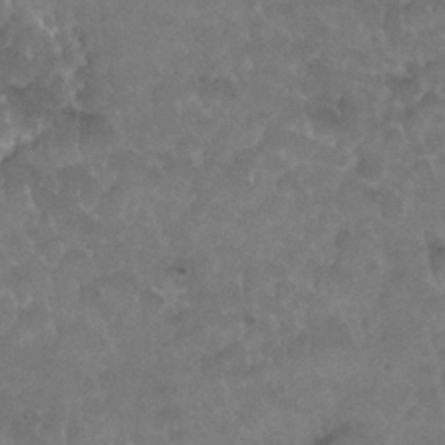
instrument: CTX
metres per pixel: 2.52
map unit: Nhu
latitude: 26.5735
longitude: -53.9339
